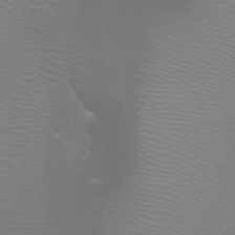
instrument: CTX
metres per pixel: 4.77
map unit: Htu
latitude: -4.6896
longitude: -88.6113
